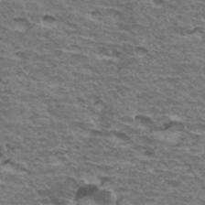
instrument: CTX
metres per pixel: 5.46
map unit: Hto
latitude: 35.0080
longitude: -42.8569
